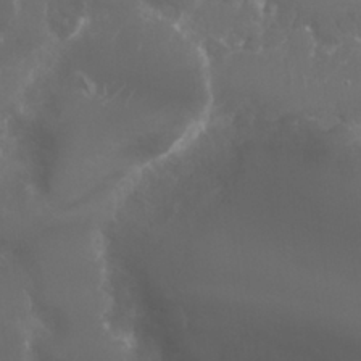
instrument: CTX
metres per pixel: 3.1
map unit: Nhu
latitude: 25.7260
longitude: -60.1011
